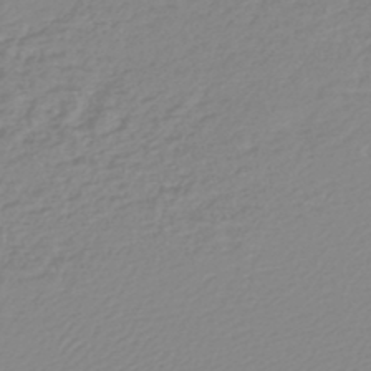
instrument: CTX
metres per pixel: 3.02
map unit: lHb
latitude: -45.4265
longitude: 71.2754
